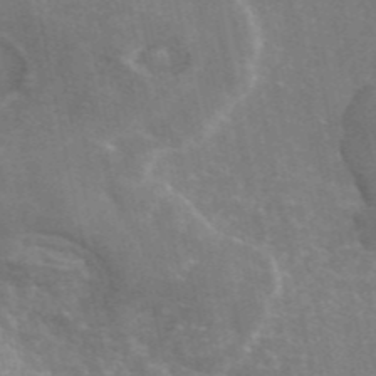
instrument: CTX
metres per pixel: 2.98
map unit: eAb
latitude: 45.7072
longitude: 116.0660
